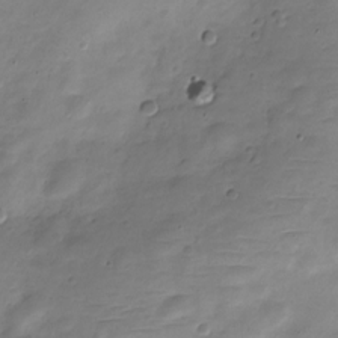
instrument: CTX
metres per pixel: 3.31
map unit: Nve
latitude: -22.7086
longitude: 104.6707
